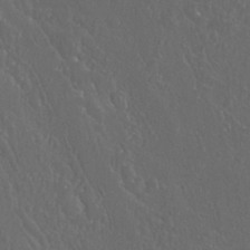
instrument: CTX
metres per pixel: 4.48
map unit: Htu
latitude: -11.5210
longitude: -73.2159
